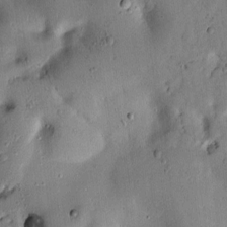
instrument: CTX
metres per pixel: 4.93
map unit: Htu
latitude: -0.5952
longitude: 170.5952
